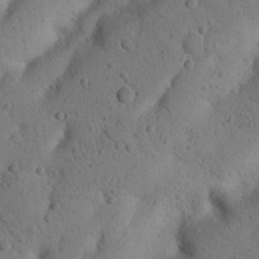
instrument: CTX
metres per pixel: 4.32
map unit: Nhu
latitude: 21.1970
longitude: -74.8380
